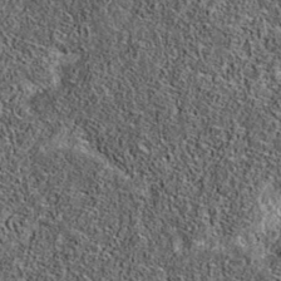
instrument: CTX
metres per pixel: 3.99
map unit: eAb
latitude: 36.3089
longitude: 108.8219
